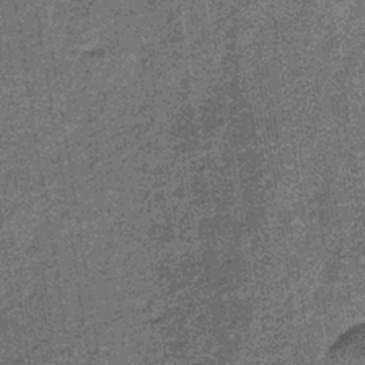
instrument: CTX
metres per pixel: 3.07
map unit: lHb
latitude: -38.5196
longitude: 65.9556
